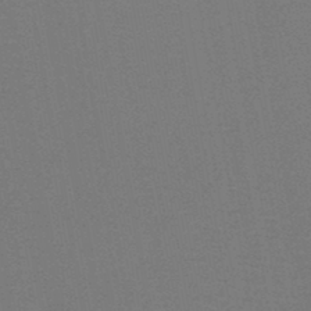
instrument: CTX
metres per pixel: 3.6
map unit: HNb
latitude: -45.9745
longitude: -40.0444
